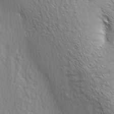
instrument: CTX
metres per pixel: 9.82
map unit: lAa
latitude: -4.8597
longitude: -121.7450
